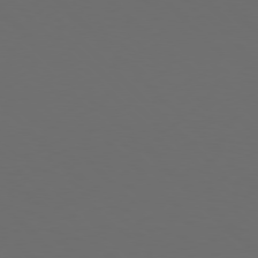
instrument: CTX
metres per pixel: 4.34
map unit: Hpe
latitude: 76.9702
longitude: -168.1578
